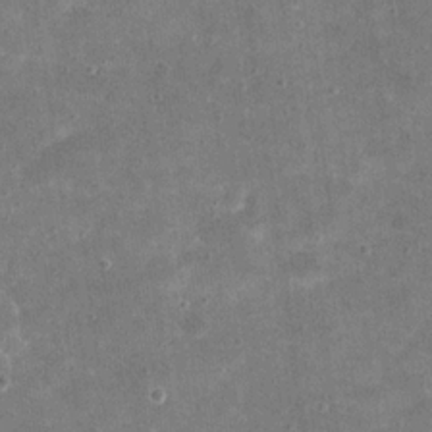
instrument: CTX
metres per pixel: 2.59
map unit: eHh
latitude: 20.5357
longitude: -65.4804
